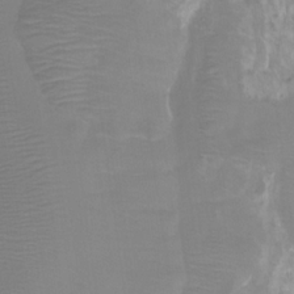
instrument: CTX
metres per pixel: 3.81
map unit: HNhu
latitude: -27.8044
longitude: 75.0298
